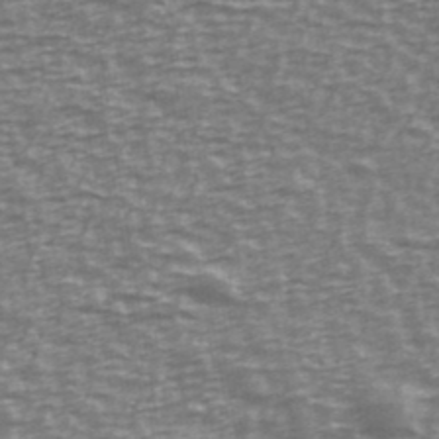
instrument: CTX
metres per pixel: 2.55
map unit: Ave
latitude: 40.1199
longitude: -113.5371
